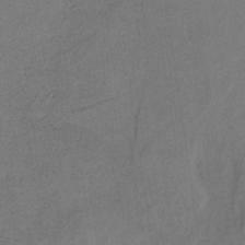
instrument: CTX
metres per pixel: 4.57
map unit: HNb
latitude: -32.7652
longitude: 63.4643
